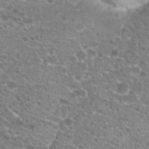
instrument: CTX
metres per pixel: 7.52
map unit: Hto
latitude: 21.0459
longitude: -41.5371
